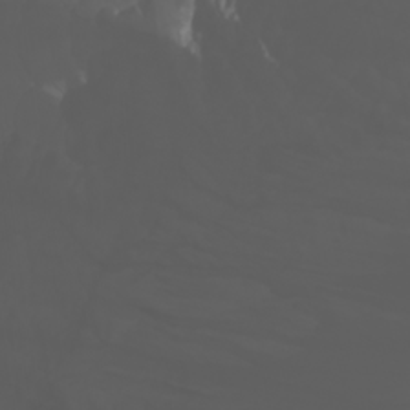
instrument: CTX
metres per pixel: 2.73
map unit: Htu
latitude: -0.8786
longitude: -76.1955
